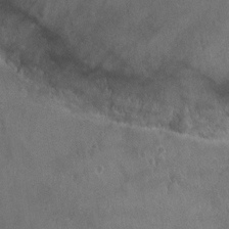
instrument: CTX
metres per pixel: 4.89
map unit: Ht
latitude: -1.8990
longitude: -19.9717
